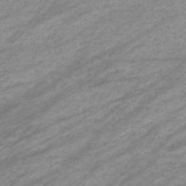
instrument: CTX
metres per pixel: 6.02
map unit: eHb
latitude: -33.6344
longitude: 70.8408
